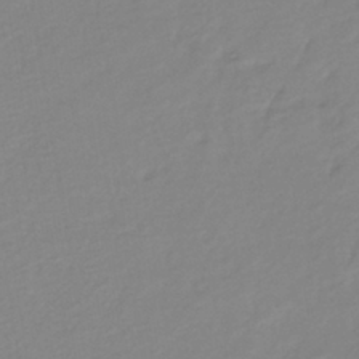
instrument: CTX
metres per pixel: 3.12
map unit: eHb
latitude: -40.8408
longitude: 80.9353
